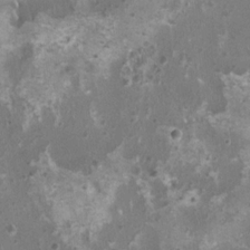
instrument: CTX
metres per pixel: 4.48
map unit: HNhu
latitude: 0.1577
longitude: 1.5211
